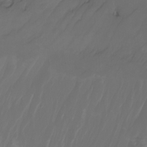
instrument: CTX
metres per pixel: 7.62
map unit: Nhu
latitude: -8.0661
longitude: -81.0647
